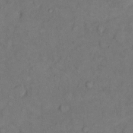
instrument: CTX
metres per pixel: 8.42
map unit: Hto
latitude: 10.7435
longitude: -62.1389
